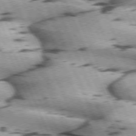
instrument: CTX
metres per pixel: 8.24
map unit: lApd
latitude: 72.4412
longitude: -53.9528
